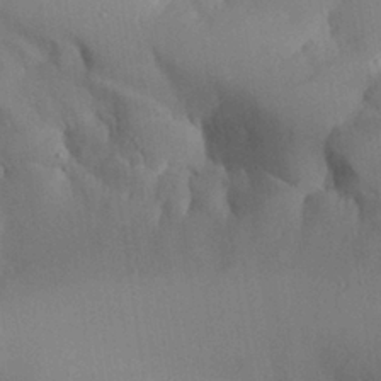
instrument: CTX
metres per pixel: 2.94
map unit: Aa
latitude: 26.7057
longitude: -128.9514
